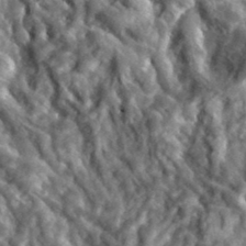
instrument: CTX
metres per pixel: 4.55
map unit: lHvf
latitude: 36.8947
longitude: -87.8772
